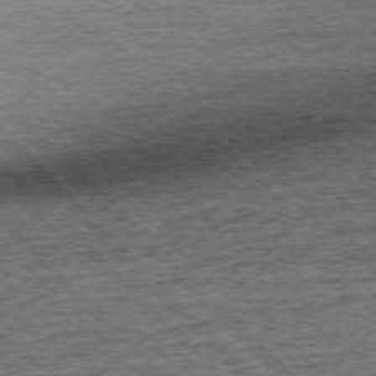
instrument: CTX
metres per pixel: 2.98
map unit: Ap
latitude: -76.5196
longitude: -92.0822
